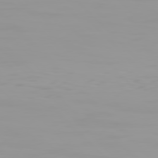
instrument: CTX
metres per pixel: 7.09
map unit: Hpe
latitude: 77.5938
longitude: -140.4978
